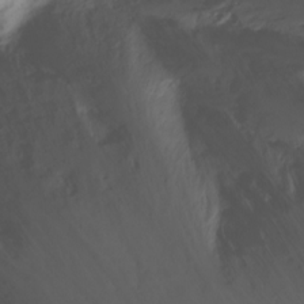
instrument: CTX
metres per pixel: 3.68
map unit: Ht
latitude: 1.3103
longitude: -36.4223
